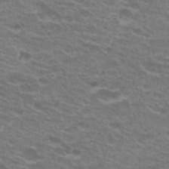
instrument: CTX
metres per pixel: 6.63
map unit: Hto
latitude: 25.8583
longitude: -29.8772
